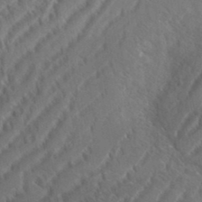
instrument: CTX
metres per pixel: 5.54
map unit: eHh
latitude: 36.8758
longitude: -138.0444
